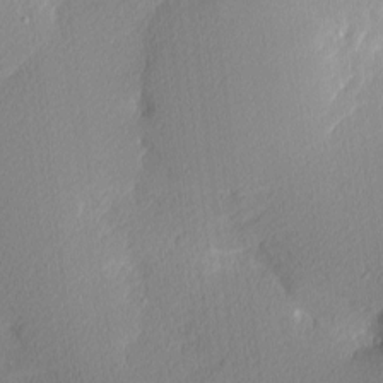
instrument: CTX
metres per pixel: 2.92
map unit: Nhu
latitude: 2.8758
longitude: -75.9150
